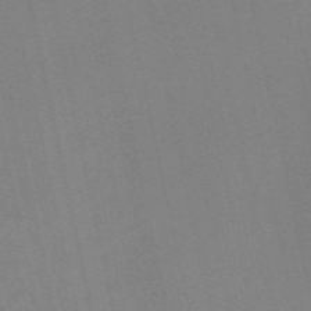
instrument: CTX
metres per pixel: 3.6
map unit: Nve
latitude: -58.4817
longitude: 50.3873
